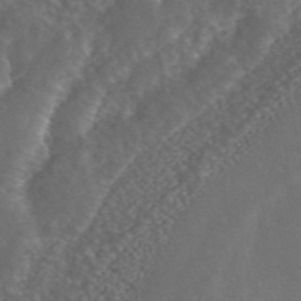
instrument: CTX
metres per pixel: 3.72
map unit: ANa
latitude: 44.5546
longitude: 24.2361
